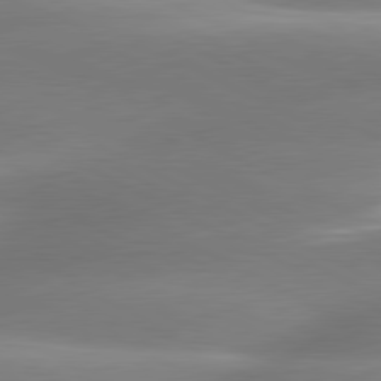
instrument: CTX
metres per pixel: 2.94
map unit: lApd
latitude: 80.6490
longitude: -159.2915
